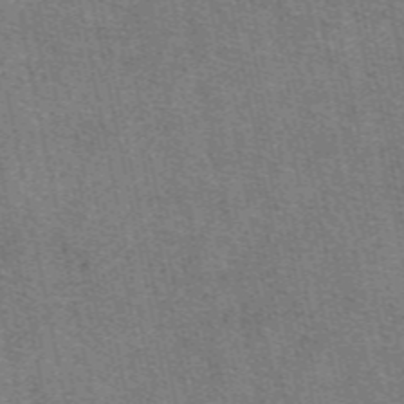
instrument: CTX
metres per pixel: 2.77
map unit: eAb
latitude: 49.5749
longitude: 104.9352
